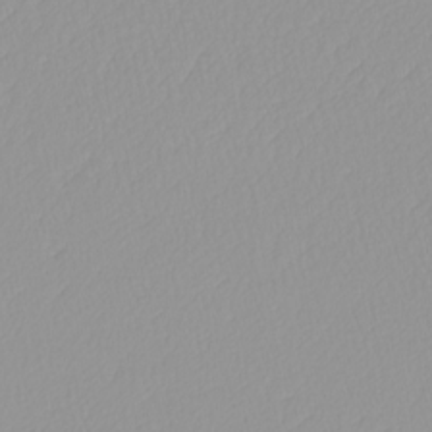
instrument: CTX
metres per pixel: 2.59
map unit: HNhu
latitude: -4.9541
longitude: 14.2362
